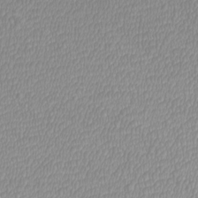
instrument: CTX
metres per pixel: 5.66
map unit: Htu
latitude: -5.9367
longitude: -73.5372
